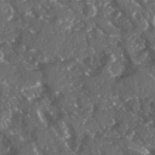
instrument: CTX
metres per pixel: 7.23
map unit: Ave
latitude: 15.7261
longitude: -131.3671
